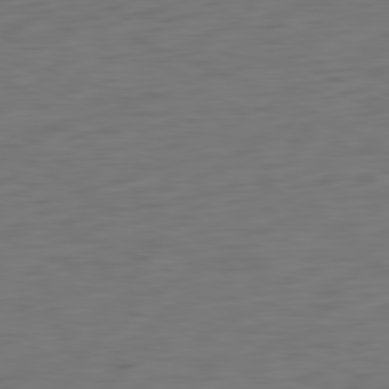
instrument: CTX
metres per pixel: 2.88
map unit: Ap
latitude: -81.1809
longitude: -60.4979
